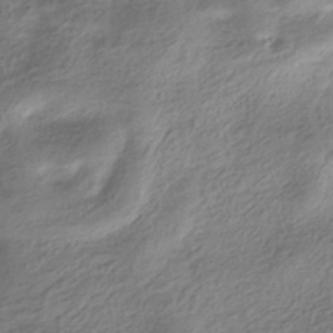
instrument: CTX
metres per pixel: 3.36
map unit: HNhu
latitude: -40.3306
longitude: 93.4265
